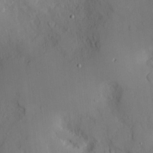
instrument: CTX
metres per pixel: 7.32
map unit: Nve
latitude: -7.7666
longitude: 175.6721
